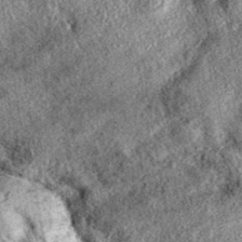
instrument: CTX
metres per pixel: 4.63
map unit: eAb
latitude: 37.5560
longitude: 107.9745
